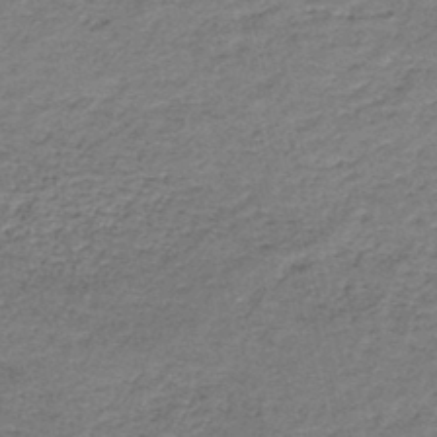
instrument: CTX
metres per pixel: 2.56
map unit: HNb
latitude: -44.6896
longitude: 51.3132
